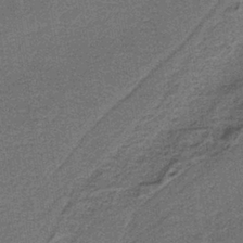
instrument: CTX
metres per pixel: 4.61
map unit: HNb
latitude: -37.7099
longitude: 54.5385
